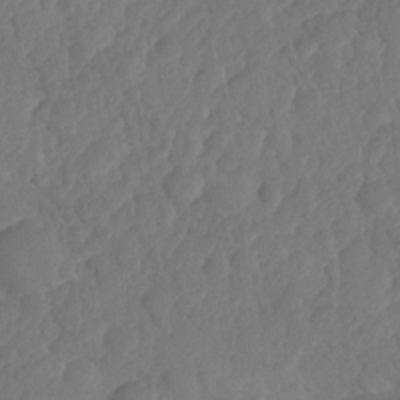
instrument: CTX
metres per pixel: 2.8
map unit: HNhu
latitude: -24.8597
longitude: 49.8801
